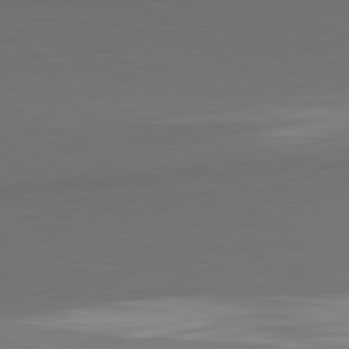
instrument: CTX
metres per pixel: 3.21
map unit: lApd
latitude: 81.5749
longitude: 171.3132
